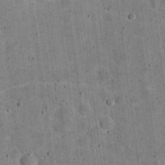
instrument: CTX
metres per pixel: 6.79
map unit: eHh
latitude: 20.9136
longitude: -63.3671
